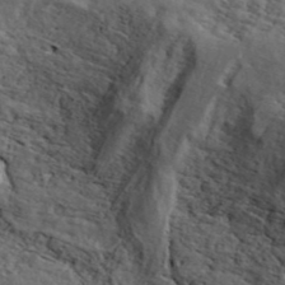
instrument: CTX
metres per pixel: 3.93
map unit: ANa
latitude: 42.8002
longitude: 47.7855
